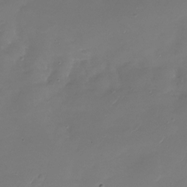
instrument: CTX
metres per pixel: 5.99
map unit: Nhu
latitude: -28.5007
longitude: -68.3090
